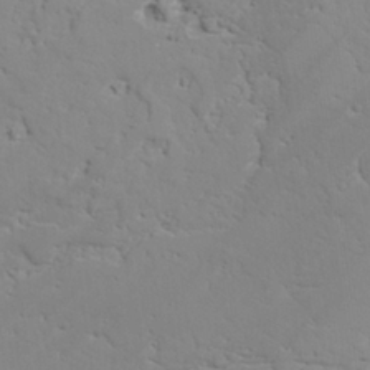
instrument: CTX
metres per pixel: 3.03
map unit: lAvf
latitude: 25.7449
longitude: -109.9150
